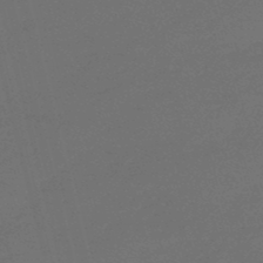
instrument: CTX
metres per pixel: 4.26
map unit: eHb
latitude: -47.8989
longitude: 86.7463
